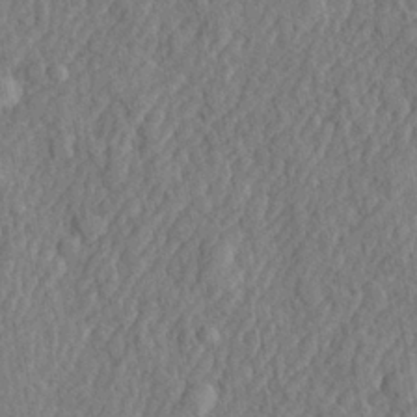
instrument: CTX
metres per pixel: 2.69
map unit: lHvf
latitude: 22.5924
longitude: 143.5966
